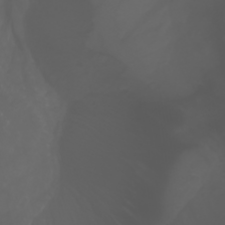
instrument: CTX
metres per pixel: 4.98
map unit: Nhu
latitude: -1.5966
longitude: -77.2537
